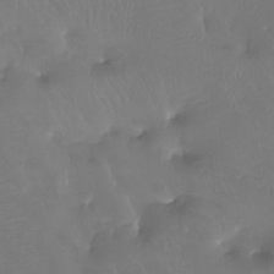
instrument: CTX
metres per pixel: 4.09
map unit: Htu
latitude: -13.6911
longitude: -46.6113
